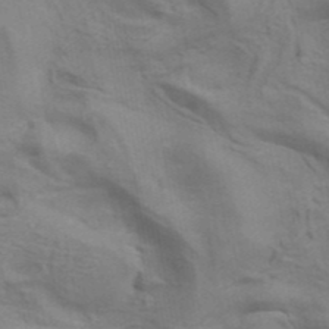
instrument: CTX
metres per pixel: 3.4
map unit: ANa
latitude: 41.9150
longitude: 14.2551
